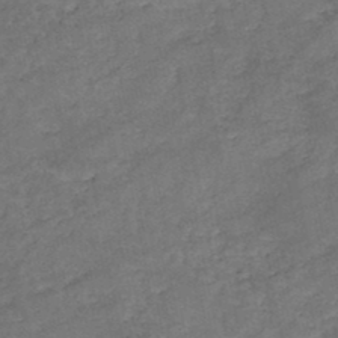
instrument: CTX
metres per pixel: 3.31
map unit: HNb
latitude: -45.7100
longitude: -36.1200
